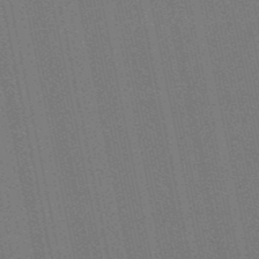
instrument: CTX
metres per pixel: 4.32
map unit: lHb
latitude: -50.6329
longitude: 79.4265
